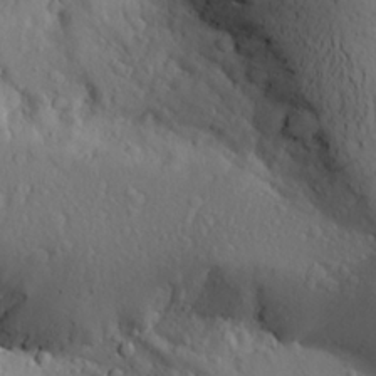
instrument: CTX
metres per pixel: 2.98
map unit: Aa
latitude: 24.0633
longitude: -147.1970
